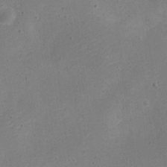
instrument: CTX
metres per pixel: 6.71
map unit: Nve
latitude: -24.5007
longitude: 107.7856
